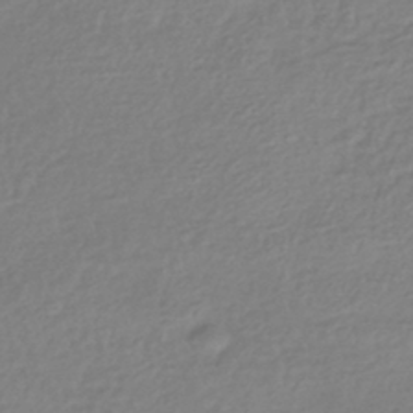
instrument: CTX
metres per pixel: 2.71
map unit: HNhu
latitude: -42.5384
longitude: 97.6344
